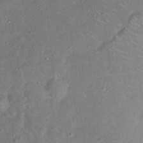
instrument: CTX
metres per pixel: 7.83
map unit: Ht
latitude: 13.1403
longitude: -40.3656
